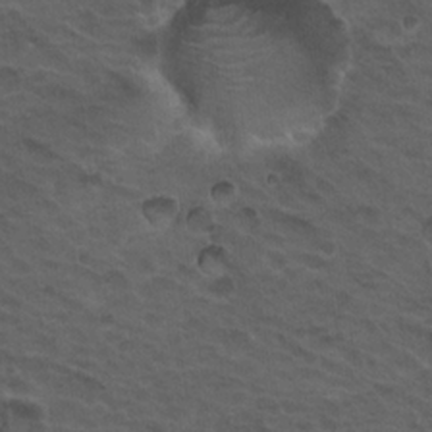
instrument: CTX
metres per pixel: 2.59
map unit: Hto
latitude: 19.3859
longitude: -32.3467
